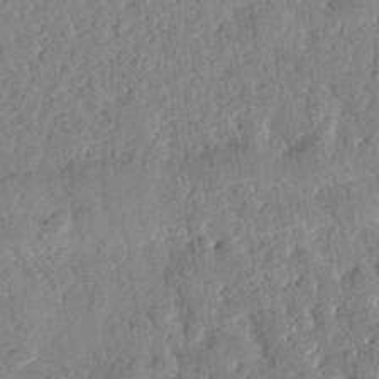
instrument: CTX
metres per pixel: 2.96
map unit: eHh
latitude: 27.6316
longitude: -77.2348
